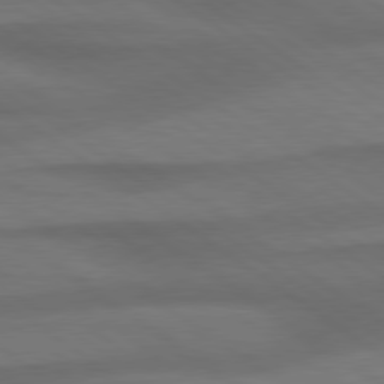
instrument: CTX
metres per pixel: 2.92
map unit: Hpe
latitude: 79.1214
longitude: -122.9514
